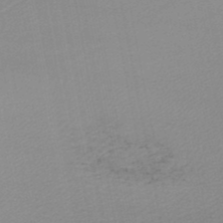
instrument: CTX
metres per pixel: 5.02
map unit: lHb
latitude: -47.2376
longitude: 58.4251
